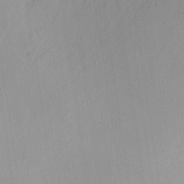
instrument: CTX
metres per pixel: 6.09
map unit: Nhu
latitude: -4.1794
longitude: -93.6694
